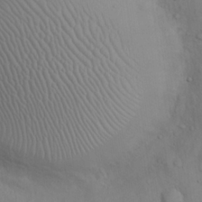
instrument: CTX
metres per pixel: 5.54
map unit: eHh
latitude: 22.4979
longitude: -62.2901
